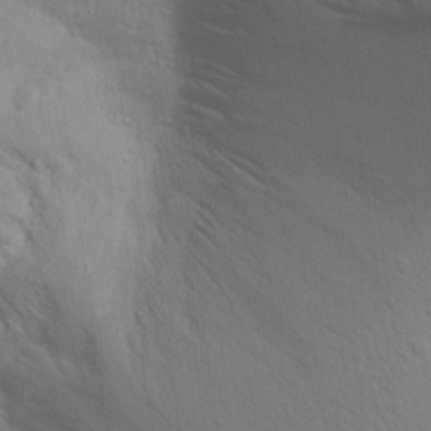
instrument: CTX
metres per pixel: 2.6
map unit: Aa
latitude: 15.6127
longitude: -143.3104
